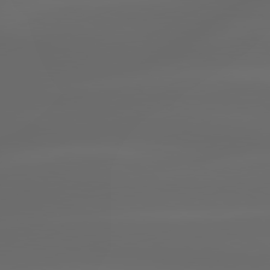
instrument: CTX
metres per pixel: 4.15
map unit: lApd
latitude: 79.8584
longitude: -139.5182
